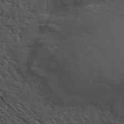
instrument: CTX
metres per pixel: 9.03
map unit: ANa
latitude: 43.3482
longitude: 24.1795
